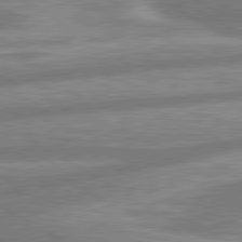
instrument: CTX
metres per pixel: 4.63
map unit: lApd
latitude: 80.5168
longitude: -165.6883
